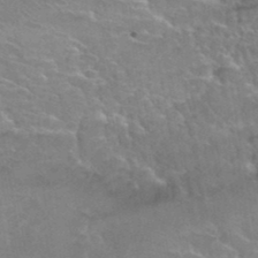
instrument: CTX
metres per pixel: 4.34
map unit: Hto
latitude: 35.7260
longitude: -45.8205
